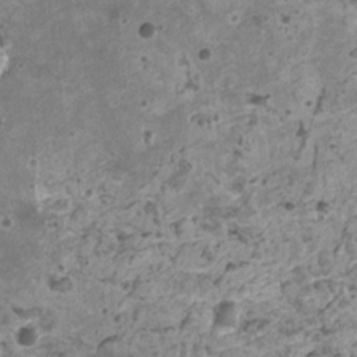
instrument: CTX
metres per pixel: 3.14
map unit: HNhu
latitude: -1.3132
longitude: 1.6722
